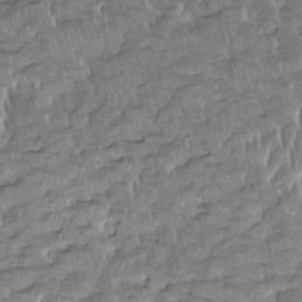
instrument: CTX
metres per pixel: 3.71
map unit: HNhu
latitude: 2.8002
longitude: 8.7274
